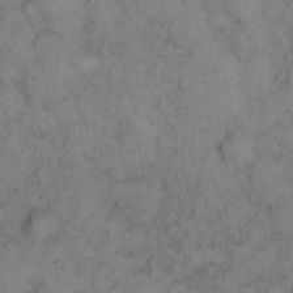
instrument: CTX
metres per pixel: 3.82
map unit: eHh
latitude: 14.4790
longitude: -63.2915
